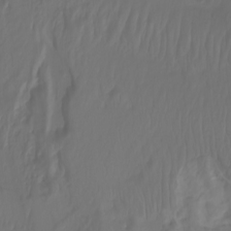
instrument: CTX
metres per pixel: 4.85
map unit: Nhu
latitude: -8.4440
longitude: -79.5560
